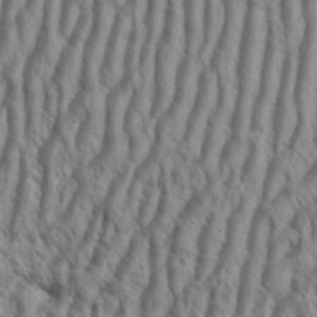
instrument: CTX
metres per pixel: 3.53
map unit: Aa
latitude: 34.2333
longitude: -138.3656
